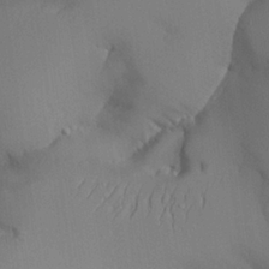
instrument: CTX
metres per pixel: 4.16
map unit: Aa
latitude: 24.1766
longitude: -128.0822
